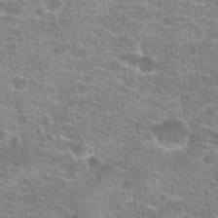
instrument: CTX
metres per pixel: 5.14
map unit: Hto
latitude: 20.8947
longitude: -42.6868
